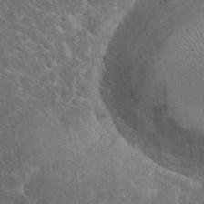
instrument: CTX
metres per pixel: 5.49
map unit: eHh
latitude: 36.1767
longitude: -61.8205
